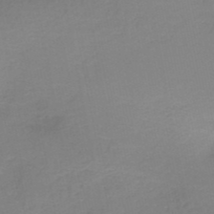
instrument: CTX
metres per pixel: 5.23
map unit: HNb
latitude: -50.5007
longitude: -50.2333
